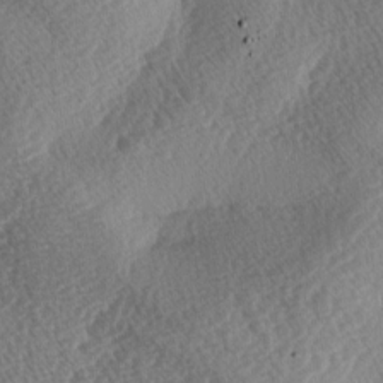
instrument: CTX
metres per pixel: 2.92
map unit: lAa
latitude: -3.3509
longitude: -128.3089
